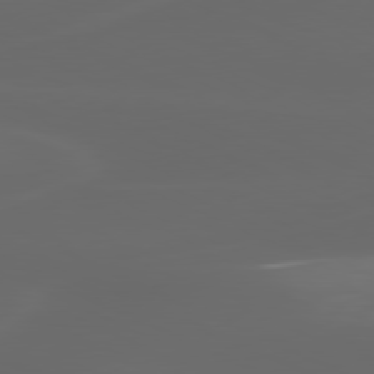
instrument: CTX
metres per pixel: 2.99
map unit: lApd
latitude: 80.1767
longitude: -117.6883
